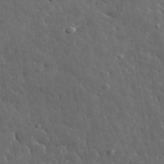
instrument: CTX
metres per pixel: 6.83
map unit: lHvf
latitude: 36.4601
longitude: -88.0255
